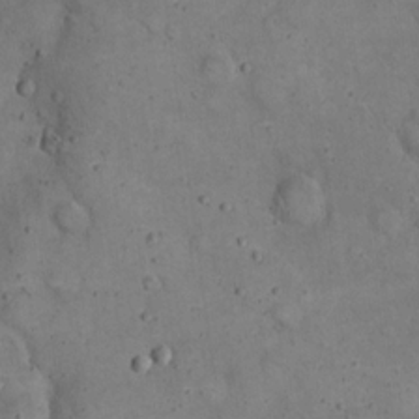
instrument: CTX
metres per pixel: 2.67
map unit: eHh
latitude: 20.1200
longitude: -61.2537
